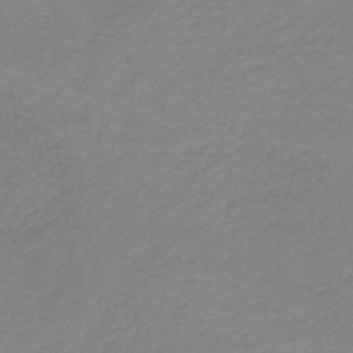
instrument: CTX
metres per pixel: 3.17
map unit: HNb
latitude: -33.6533
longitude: 61.0486
